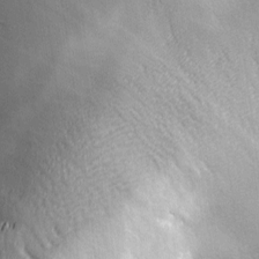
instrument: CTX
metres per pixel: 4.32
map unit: Ave
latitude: -6.3495
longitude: -120.6113
